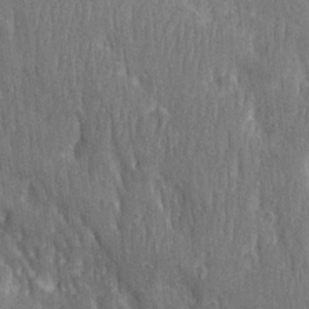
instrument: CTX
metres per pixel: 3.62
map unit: Ave
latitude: 22.6868
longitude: -134.1389
